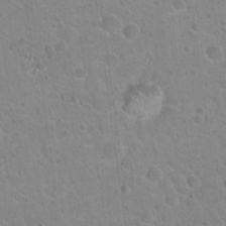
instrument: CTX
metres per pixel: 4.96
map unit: Hto
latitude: 22.4790
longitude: -50.8002
